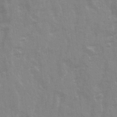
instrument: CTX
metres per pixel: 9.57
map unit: Ave
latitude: 21.1970
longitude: -133.3482
